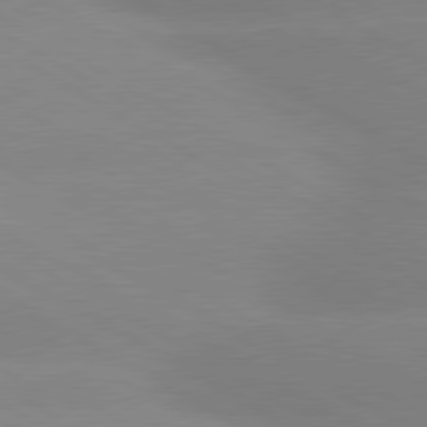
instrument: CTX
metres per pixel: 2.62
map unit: lApd
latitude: 80.1389
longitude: -153.2159
